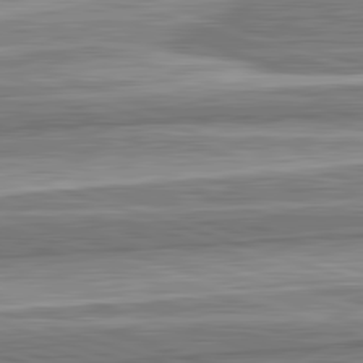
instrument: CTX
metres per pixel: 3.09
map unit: lApd
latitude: 82.7246
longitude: 167.7478
